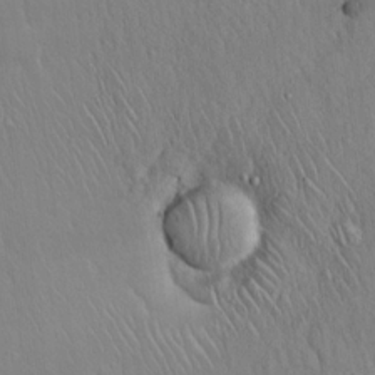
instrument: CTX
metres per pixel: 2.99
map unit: Hto
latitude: 17.3482
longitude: -58.5168
